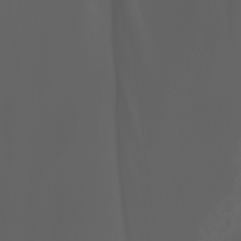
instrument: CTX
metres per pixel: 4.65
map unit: Ht
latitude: -3.5021
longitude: -61.0836
